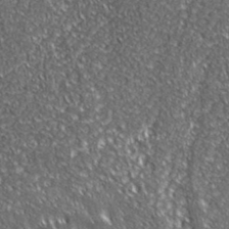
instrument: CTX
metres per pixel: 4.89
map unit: ANa
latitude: 39.8394
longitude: -90.9514
